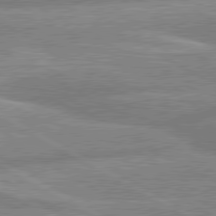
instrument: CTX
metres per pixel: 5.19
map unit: lApd
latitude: 80.2711
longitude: -166.8002
